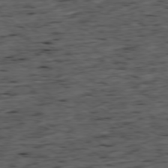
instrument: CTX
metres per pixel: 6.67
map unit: Ap
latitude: -78.9541
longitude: -89.8206
